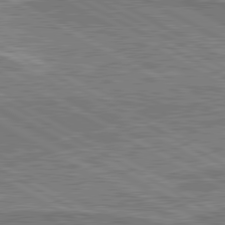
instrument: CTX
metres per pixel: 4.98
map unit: lApd
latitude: 80.6679
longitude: 144.3684
